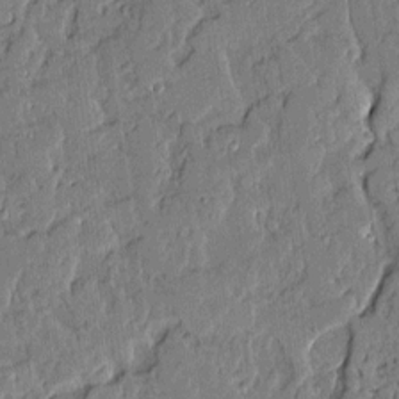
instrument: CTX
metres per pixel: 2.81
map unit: Aa
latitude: 11.3293
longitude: -128.5735
